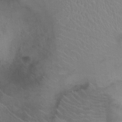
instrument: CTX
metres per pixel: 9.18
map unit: Ht
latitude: -4.4629
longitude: -16.8947
